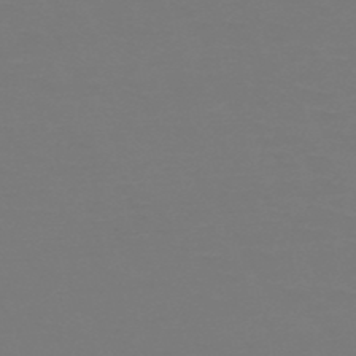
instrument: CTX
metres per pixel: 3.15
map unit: HNb
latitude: -51.4076
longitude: -43.7639
